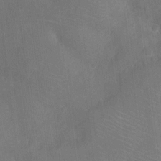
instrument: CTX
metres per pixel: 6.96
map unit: Ht
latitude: -8.7274
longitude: -22.0822
